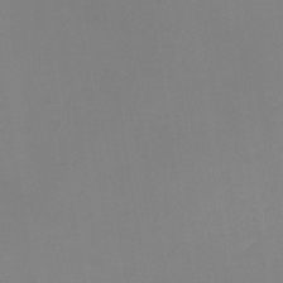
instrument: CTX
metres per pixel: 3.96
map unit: lHb
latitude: -37.3509
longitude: 74.2929
